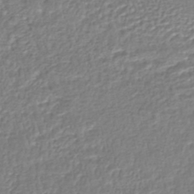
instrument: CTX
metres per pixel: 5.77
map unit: HNhu
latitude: -46.5384
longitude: 103.2376
